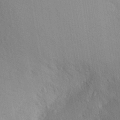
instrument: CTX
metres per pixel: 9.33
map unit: Aa
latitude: 29.7260
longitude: -145.4237
